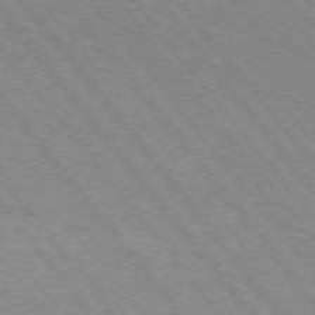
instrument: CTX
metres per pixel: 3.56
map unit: Hpe
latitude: 75.2159
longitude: -150.0255
